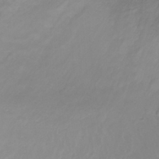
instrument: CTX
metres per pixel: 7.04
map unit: Nhu
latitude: 23.6127
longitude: -63.6127
